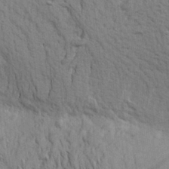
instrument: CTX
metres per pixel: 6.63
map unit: Aa
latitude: 20.4790
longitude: -149.5938
